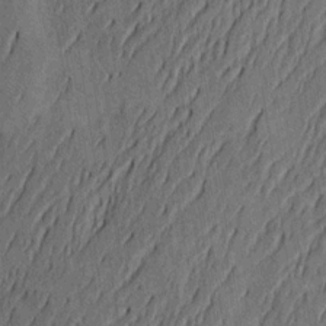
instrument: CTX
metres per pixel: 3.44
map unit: Htu
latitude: -4.6518
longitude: -177.6694
